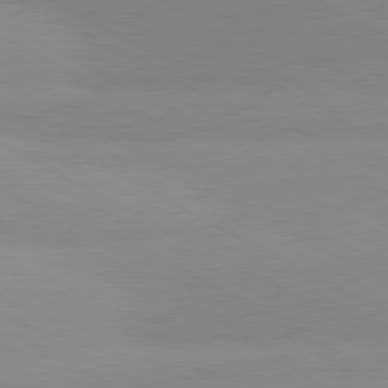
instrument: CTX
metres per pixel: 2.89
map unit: lApd
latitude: 80.9703
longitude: -179.5183
